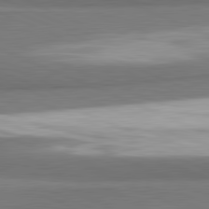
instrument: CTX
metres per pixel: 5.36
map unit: lApd
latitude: 81.8961
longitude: 174.5762
